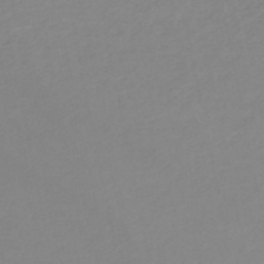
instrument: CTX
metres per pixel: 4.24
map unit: HNb
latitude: -52.4818
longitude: -51.5371
